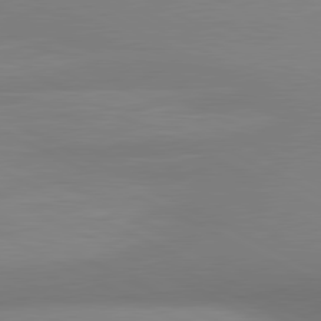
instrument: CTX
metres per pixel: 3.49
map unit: lApd
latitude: 80.8380
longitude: 132.0661
